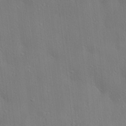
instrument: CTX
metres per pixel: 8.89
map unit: lAa
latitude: 17.8583
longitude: -139.1025
